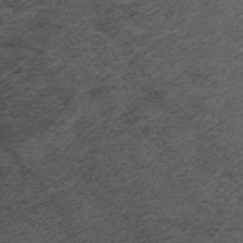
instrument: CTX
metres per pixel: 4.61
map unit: ANa
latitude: 35.7638
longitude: 13.9367
